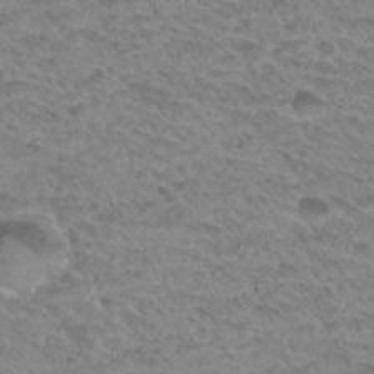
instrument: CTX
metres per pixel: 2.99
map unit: Hto
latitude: 31.9528
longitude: -48.3656
